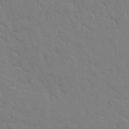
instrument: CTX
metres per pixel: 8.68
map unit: eHh
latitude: 5.1781
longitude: -67.3103
